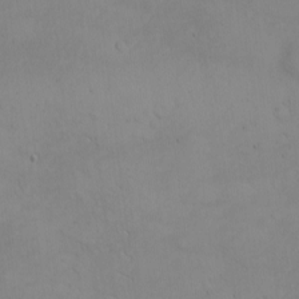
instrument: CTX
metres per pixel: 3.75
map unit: eHh
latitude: -9.0108
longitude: -66.7435
